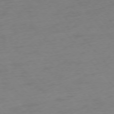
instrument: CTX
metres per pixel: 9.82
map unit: Ap
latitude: -76.2928
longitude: -64.5924
